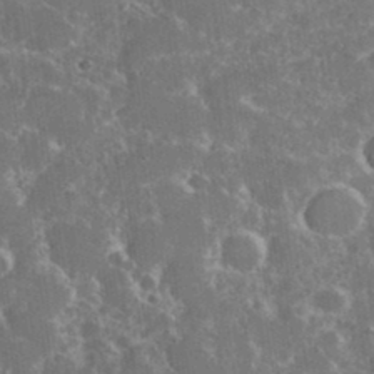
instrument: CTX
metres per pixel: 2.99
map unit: eHh
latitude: 36.8758
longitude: -61.0647
